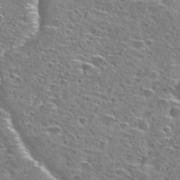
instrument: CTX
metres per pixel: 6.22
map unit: Hto
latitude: 27.4238
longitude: -47.9339
